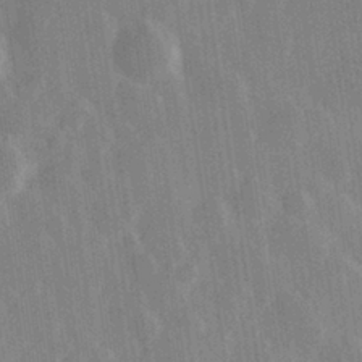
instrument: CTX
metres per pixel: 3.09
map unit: Hve
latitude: 28.7624
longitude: 147.1809
